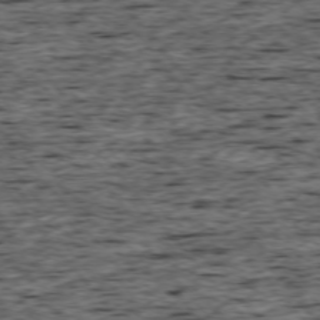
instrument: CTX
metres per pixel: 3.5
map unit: Ap
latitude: -75.4077
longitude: -92.4601
